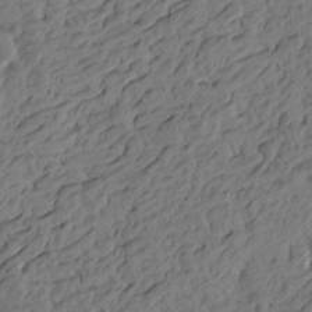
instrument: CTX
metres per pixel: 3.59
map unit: Htu
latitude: -3.9556
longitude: -176.0255
